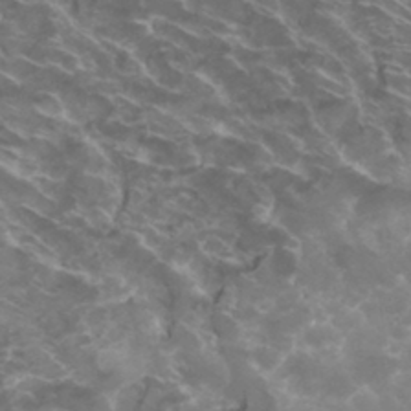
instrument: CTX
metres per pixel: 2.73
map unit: Hto
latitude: 32.9325
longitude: -43.2159
